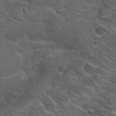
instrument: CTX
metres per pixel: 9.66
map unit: Hto
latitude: 33.4237
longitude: -50.1388
